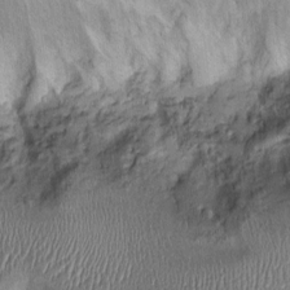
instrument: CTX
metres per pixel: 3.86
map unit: Ht
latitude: -1.4833
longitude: -14.2334
